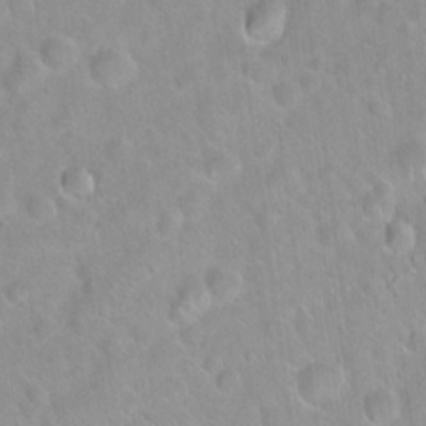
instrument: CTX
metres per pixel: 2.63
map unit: Hto
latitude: 20.5357
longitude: -52.5168
